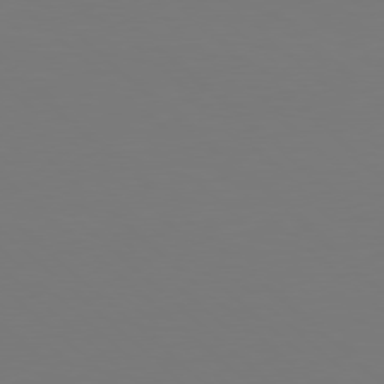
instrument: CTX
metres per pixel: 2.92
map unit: Hpe
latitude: 78.2334
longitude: -171.6694
